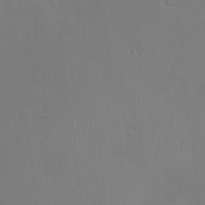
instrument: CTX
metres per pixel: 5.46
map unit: Nve
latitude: -10.2362
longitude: 173.6155
